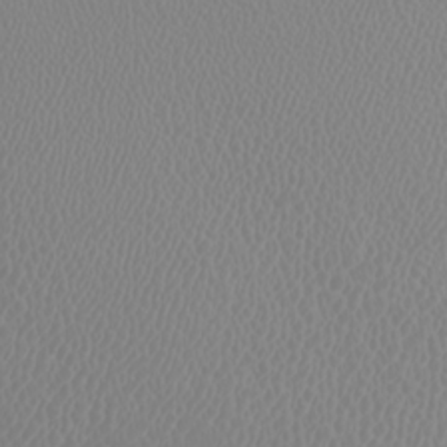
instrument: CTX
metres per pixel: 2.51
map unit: Htu
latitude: -4.6896
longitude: -89.0081
